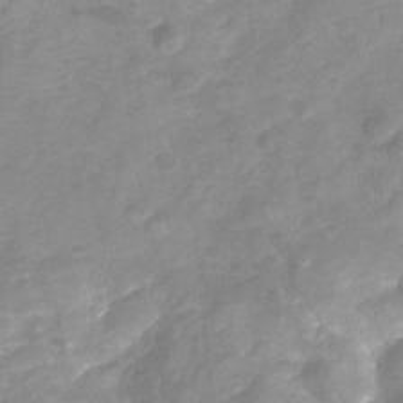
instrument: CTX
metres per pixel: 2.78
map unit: Nhu
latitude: -22.1417
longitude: -56.2144
